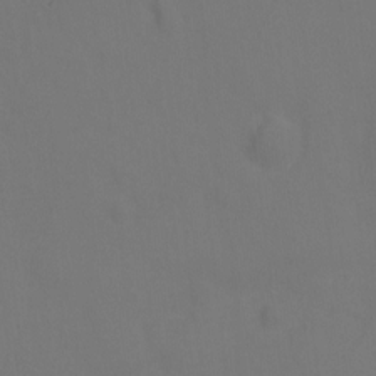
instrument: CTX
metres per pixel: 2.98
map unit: Hto
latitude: 0.3467
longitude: -34.1200
